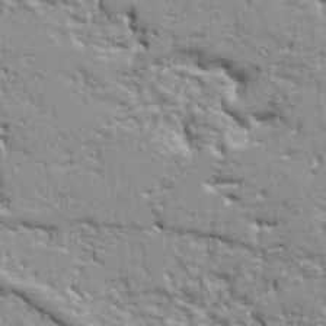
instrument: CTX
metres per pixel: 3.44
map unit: Ht
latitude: 9.0081
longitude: -76.5545
